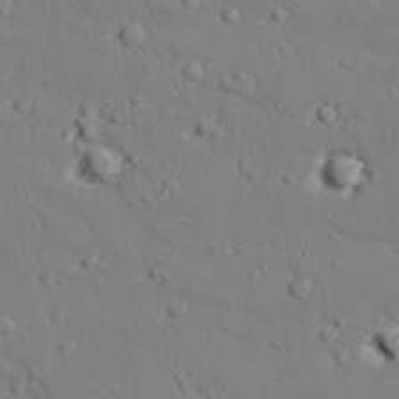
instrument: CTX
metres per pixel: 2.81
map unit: lAvf
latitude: 26.9514
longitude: -109.1403
